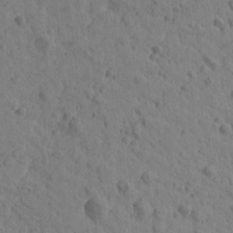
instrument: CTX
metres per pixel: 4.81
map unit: Htu
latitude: -1.6155
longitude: -175.7072
